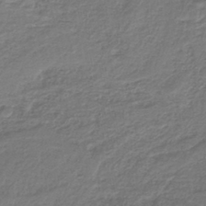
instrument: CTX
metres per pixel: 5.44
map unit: lHb
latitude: -41.2187
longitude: 51.9745
